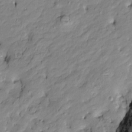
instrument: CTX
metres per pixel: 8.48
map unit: Htu
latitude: -9.6722
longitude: 176.8030
